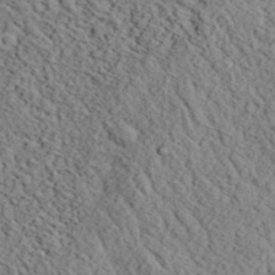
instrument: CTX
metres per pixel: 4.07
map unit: eHh
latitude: 37.4805
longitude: -80.3467
